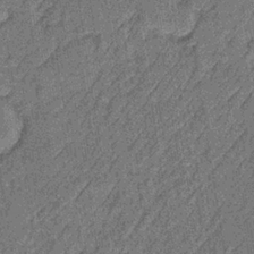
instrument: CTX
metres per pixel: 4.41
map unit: lHb
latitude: -35.5021
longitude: 64.1039
